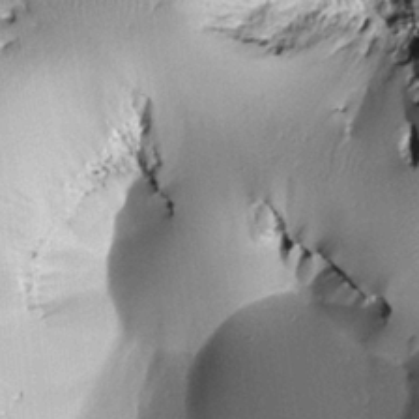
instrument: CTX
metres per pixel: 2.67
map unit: Htu
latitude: 0.2144
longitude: 173.2187
